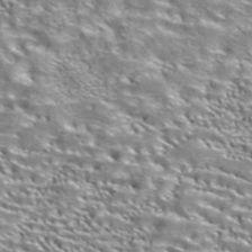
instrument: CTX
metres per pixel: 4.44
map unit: ANa
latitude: 41.1403
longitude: 17.8801
